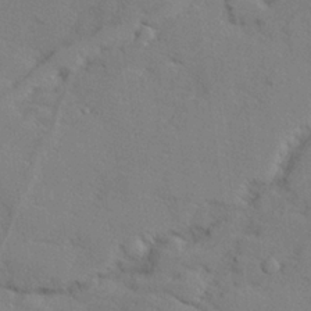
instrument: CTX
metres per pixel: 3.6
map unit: lHvf
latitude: 25.7449
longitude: 143.1053
